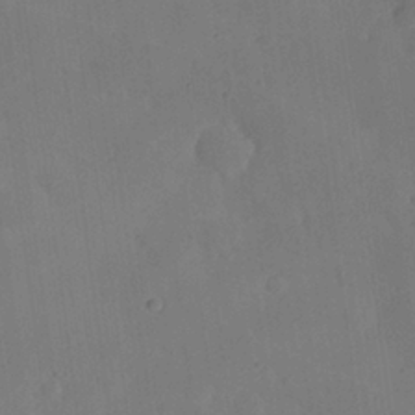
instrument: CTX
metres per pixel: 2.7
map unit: Nhu
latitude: 25.7449
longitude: -70.9514
